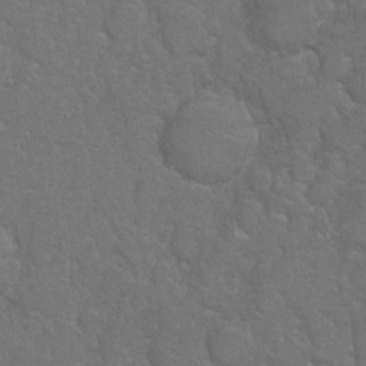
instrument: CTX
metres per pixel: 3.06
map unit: Hto
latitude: 4.2333
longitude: -31.8206
